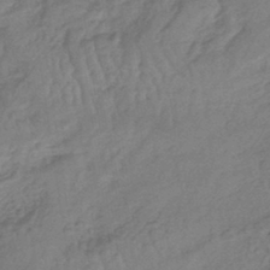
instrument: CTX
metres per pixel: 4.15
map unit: lHb
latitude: -40.3306
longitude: 66.7274
